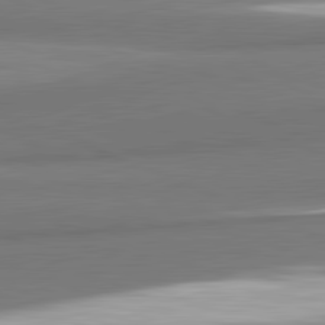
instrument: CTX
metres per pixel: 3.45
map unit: lApd
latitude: 81.9528
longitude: 173.7100
